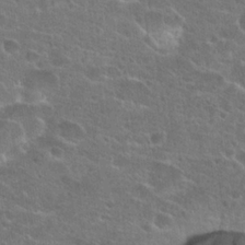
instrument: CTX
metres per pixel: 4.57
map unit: Hto
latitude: 23.0647
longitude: -44.4412
